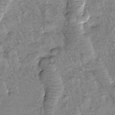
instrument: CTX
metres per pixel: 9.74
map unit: Htu
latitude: -1.2376
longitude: 173.3132
